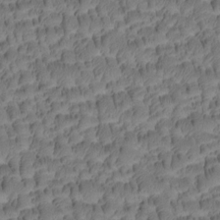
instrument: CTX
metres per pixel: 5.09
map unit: Htu
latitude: -4.0472
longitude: 173.3132
